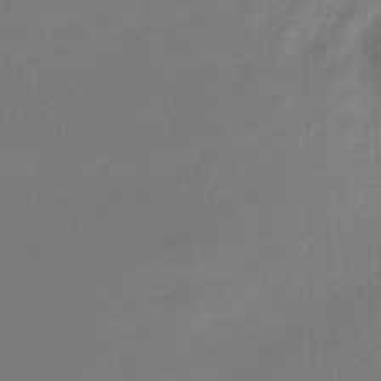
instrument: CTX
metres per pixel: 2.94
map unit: eHb
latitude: -47.3131
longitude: 88.9730
